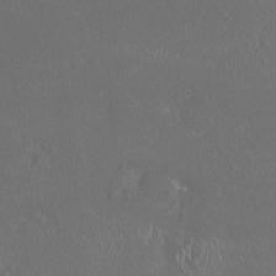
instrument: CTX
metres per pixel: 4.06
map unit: HNhu
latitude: -0.5385
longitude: 1.7289
